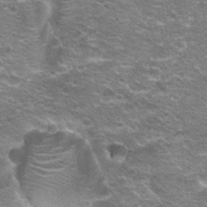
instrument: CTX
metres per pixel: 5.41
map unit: Hto
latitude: 21.3671
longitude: -32.9514
